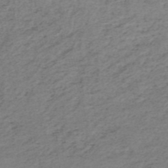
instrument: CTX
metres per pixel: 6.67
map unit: HNb
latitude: -52.3495
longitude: -52.5924
